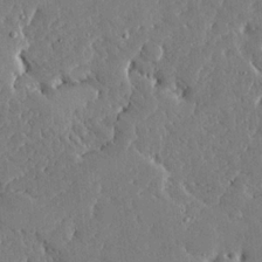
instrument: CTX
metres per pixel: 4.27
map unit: Ave
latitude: 16.8380
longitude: -139.6316
